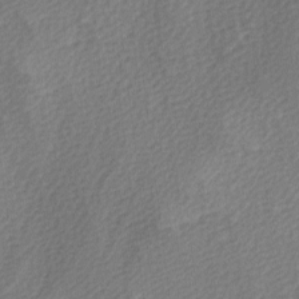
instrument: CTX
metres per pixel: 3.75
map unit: Ave
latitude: 0.1955
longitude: -114.9135
